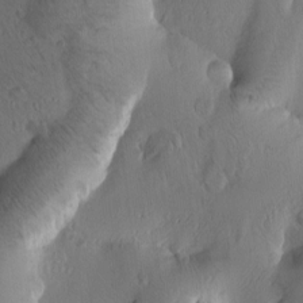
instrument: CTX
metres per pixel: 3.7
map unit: Htu
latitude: -1.2376
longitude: 171.5210
